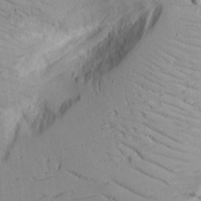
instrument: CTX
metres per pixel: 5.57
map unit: lAvf
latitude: 16.5924
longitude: -126.0444
